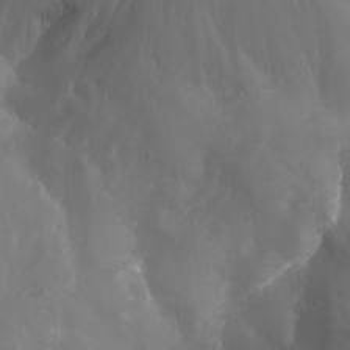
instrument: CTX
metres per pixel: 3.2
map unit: Aa
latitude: -13.2754
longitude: -67.2914
